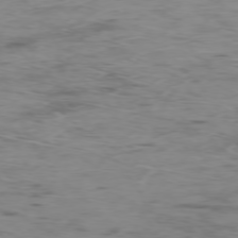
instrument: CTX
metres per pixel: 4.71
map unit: Ap
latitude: -76.5385
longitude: -69.4804
